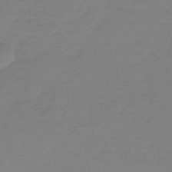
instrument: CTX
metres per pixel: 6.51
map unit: lHb
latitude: -42.0849
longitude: 63.8233
